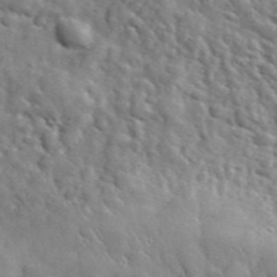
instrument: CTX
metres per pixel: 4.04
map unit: lHvf
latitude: 36.3090
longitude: -86.5734
